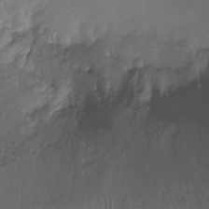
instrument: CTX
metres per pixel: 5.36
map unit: Htu
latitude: -14.2740
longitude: -45.0836
